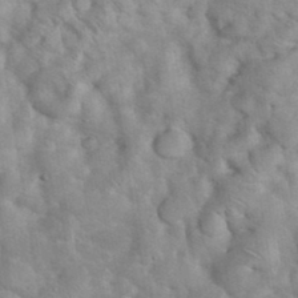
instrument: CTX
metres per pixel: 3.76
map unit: eHh
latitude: 37.2159
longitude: -66.1766
